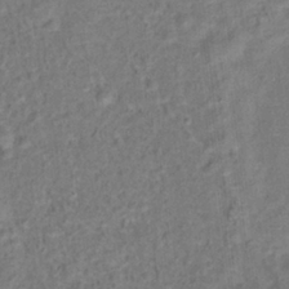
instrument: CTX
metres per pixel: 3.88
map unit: Hto
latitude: 14.1578
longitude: -38.5357
